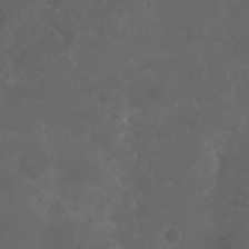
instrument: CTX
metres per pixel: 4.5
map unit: eHh
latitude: 0.5545
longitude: -54.4412
